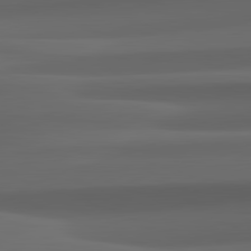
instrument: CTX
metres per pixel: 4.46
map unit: lApd
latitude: 82.3089
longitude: 143.7477
